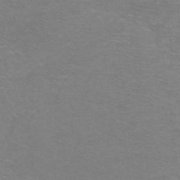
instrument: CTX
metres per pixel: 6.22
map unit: Ht
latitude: 0.9513
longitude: -33.0081
